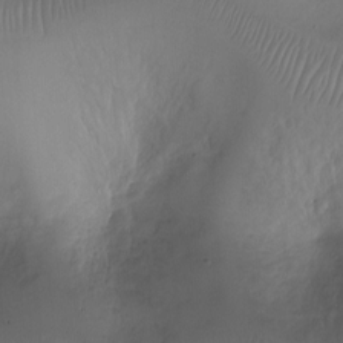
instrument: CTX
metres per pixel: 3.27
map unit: Ht
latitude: -2.9163
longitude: -28.9513
